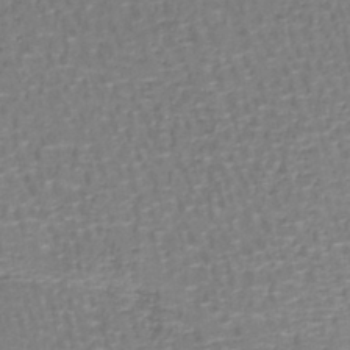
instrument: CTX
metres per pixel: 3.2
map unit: lHb
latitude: -43.0864
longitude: 58.6518
